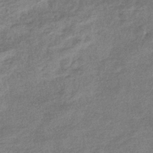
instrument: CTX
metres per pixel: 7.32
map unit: eHb
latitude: -37.7288
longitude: 79.1620
